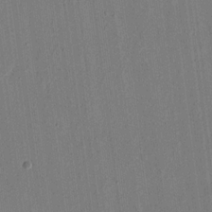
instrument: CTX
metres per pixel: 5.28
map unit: eHh
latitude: 15.7639
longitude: -69.5560
